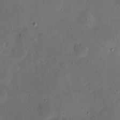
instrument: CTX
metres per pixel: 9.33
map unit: eHh
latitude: 4.6113
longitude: -71.3104
